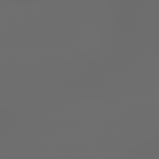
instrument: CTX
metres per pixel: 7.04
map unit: lApd
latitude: 79.5371
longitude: -139.6505
